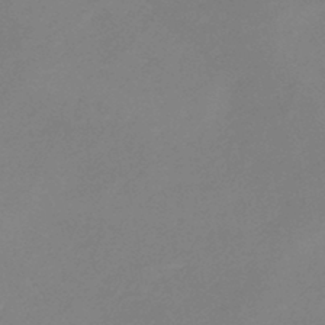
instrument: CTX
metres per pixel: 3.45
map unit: lHb
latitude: -37.1620
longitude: 72.9730
